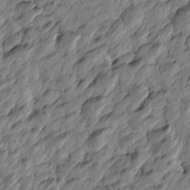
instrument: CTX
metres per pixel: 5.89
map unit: Htu
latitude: -3.6721
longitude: 179.6155
